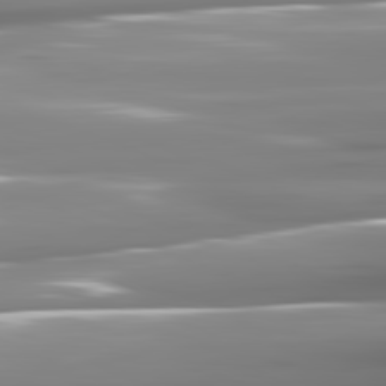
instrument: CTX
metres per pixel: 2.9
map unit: lApd
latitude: 81.6316
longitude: -142.4601
